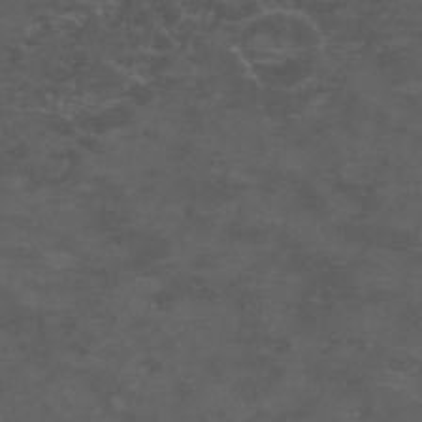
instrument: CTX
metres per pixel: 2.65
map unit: Nhu
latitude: 26.2523
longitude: -53.2348
